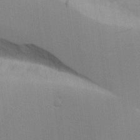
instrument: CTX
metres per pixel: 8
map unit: lAvf
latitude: 16.2712
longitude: -126.9136
